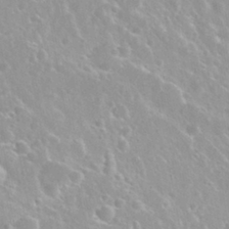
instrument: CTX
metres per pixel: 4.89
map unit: Nhu
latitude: 29.3859
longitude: -54.9514
